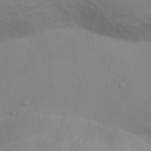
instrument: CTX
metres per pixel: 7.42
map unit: Nhu
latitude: 13.6127
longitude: -28.0444
